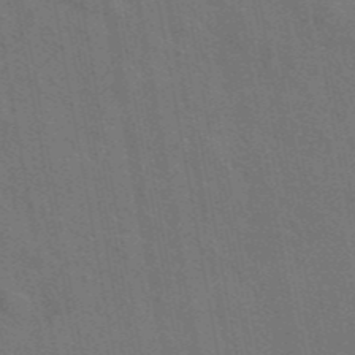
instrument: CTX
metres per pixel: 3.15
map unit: ANa
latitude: 43.7450
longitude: 27.3131
